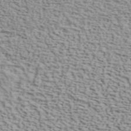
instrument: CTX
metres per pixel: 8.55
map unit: ANa
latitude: 40.5167
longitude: 29.8045
